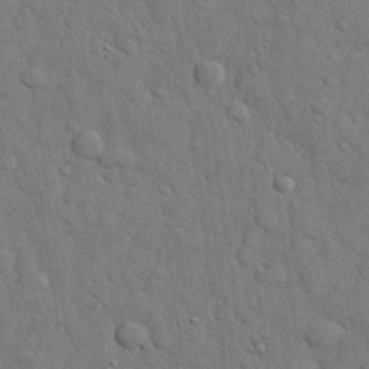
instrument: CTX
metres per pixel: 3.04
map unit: eHh
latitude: 28.7624
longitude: -74.9892
